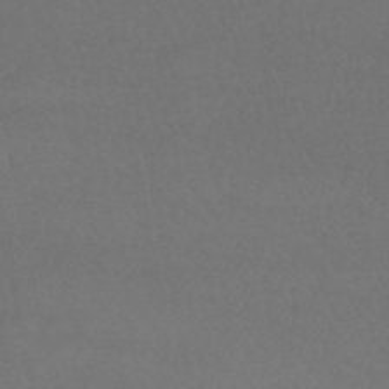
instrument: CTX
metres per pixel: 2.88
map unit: lHb
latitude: -38.2551
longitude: 73.2187
